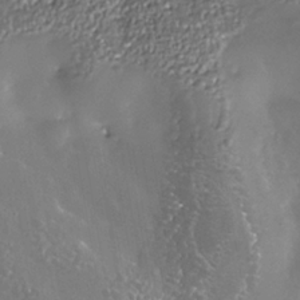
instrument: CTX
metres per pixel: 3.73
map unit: Nhe
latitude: -35.7478
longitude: -92.6301
